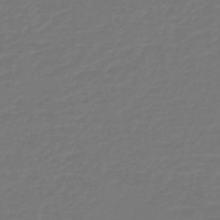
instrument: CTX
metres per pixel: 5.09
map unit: HNb
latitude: -47.0675
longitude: 55.4455
